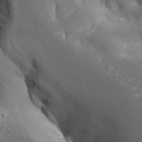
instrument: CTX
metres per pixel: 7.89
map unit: Aa
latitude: 27.7072
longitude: -129.4048
